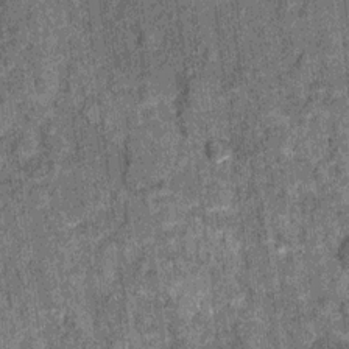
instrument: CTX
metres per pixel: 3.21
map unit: Ht
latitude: 8.2712
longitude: -37.7827
